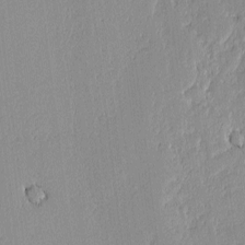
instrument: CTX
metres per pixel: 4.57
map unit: lAvf
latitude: -0.5007
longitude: -107.3671
